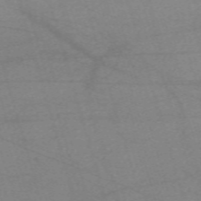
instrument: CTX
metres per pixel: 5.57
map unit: eHh
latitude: -61.1620
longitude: 54.3306
